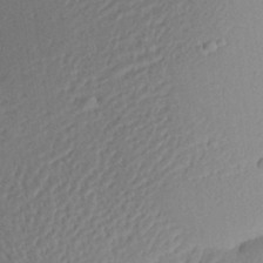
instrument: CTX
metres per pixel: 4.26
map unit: Aa
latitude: 29.9906
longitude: -135.8394
